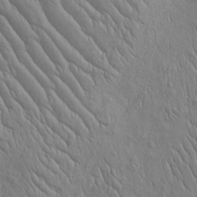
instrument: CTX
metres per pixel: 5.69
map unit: Htu
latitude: -3.8422
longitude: 156.8975
